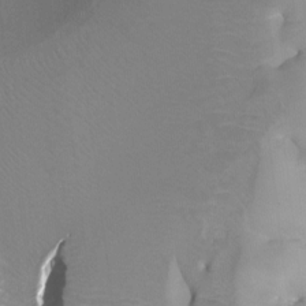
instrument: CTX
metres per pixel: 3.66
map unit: Ht
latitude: -7.6722
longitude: -28.1578
